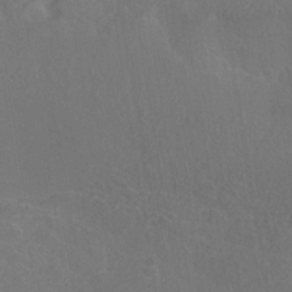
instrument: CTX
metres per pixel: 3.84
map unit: ANa
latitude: -37.0675
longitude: 95.4076
